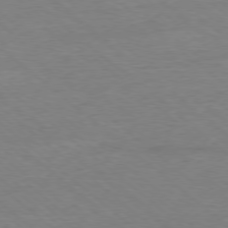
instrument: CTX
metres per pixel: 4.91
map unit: Ap
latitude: -78.1416
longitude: -92.8947
